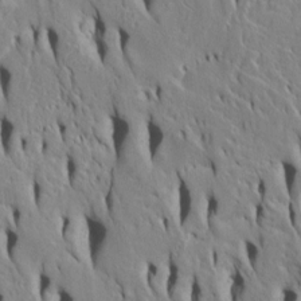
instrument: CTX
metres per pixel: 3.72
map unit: Htu
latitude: -4.8030
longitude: 152.1416
